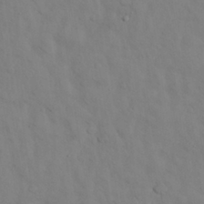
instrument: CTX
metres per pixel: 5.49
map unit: Nhu
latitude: 28.0444
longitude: -72.7625
